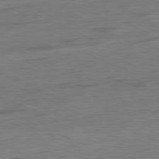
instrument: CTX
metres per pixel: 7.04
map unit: Ap
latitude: -81.5210
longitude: -76.8002
